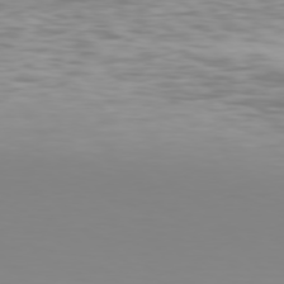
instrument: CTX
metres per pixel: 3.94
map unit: Hpe
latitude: 76.6679
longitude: -134.1955
